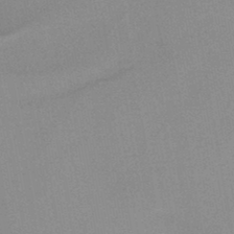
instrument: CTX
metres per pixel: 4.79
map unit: HNb
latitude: -44.1606
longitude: -40.3467
